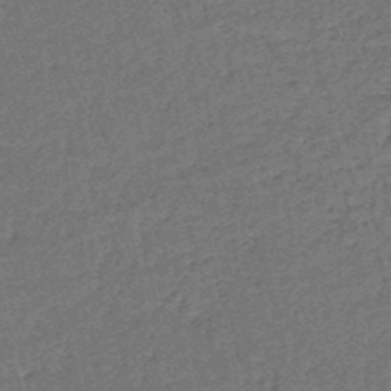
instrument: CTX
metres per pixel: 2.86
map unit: HNb
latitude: -51.1242
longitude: -49.8961
